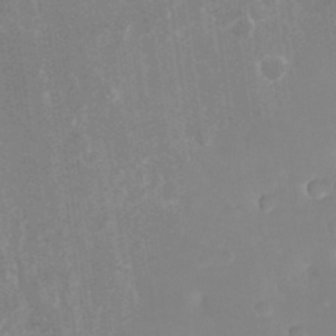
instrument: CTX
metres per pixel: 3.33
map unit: Nhu
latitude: -24.7085
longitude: -73.1593
